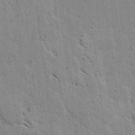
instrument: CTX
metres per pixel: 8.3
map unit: lAvf
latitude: -4.5384
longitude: -113.1781
